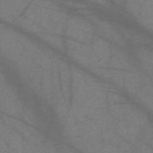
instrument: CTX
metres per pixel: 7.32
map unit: Nve
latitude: -59.4832
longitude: 64.3307
